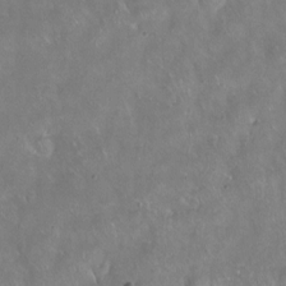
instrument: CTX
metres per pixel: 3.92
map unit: Hto
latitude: -13.8611
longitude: -42.8380
